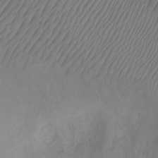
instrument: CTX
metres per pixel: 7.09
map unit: Ht
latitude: 2.0444
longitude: -35.1025
